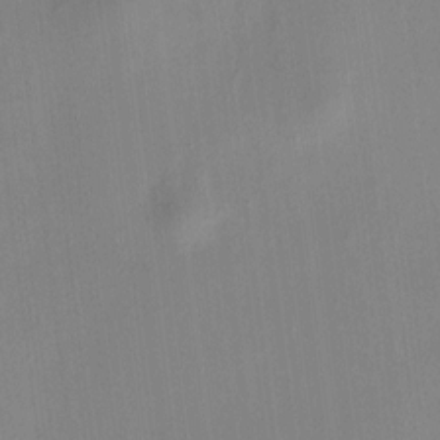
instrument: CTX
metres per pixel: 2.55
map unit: HNhu
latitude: 7.6505
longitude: 12.2173
